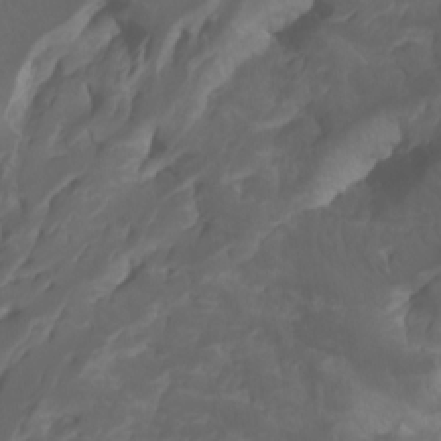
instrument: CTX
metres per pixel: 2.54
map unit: Htu
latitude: -7.2754
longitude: -66.3278
